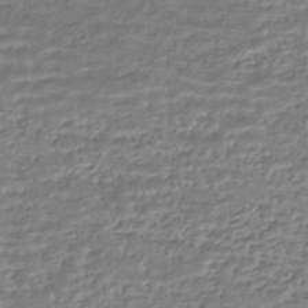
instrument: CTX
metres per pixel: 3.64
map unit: HNhu
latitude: -44.0283
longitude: 104.5951
